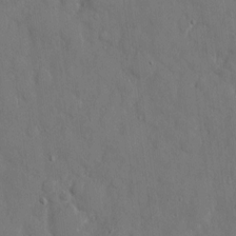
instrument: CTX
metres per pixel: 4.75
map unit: eHh
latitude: 7.9528
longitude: -68.6302
